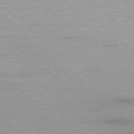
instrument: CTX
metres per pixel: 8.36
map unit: Ap
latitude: -77.9178
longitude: -93.9906
